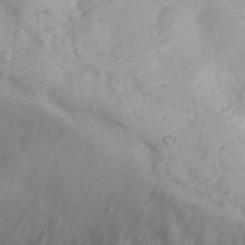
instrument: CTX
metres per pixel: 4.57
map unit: eHh
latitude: 25.5371
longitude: -63.7639
